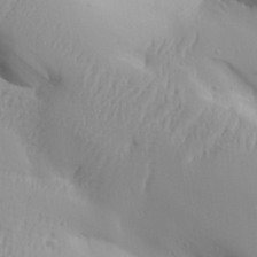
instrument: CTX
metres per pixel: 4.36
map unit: Aa
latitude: 31.1592
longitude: -132.8569
